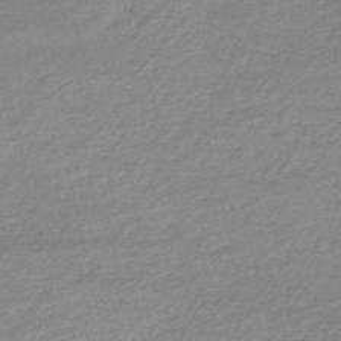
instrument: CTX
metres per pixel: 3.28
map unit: HNb
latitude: -50.2739
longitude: -41.6127
